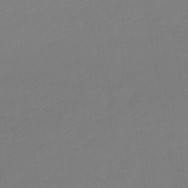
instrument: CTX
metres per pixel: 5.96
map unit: HNhu
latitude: -44.3873
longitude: 93.7855
